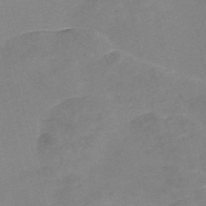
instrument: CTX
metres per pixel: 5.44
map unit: Nve
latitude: -57.1242
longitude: 58.7085
